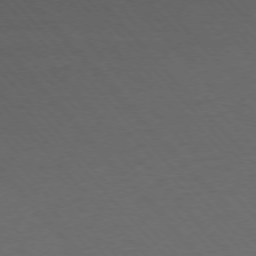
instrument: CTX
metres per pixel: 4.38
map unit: Ap
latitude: -76.8219
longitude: -86.3278
